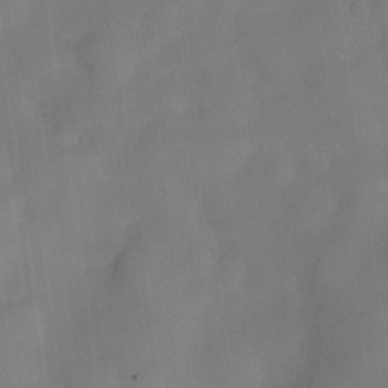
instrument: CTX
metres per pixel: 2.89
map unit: Nve
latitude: -27.2753
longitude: -148.3845
